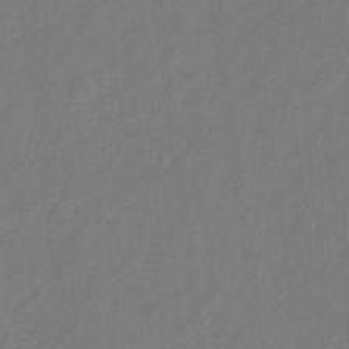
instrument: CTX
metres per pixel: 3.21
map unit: Hto
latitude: 6.4790
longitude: -31.4049
